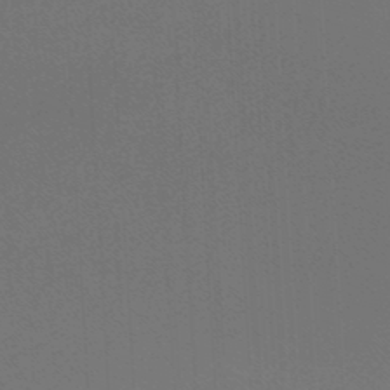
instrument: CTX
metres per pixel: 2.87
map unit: lHb
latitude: -47.2754
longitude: 63.8422
